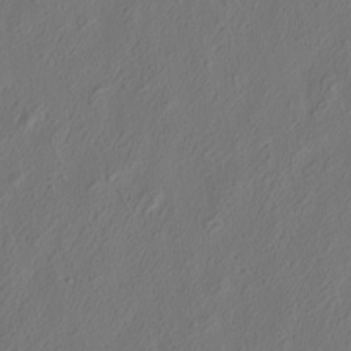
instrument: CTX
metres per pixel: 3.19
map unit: eHh
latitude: 4.9892
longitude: -77.3103
